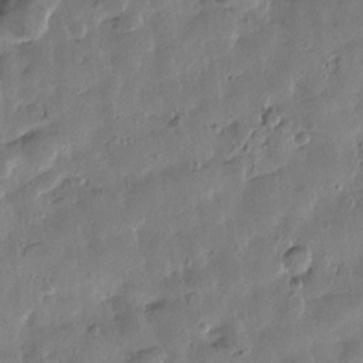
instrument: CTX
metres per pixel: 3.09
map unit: Htu
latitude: 0.5923
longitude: -177.8394
